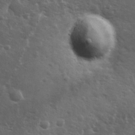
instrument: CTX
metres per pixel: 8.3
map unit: Ave
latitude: 11.7072
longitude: -104.0822
